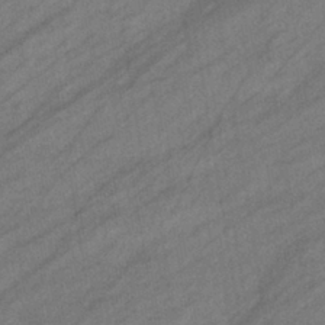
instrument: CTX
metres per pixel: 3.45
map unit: eHb
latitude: -40.3306
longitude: 82.7463
